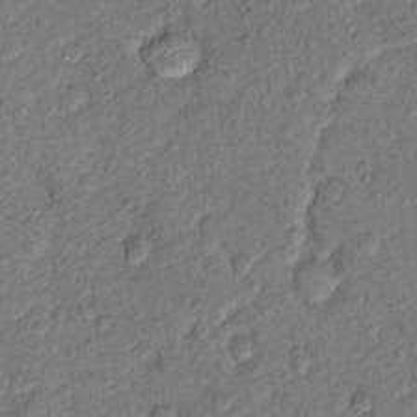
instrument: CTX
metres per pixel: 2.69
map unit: Hto
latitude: 15.0648
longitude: -30.3090
